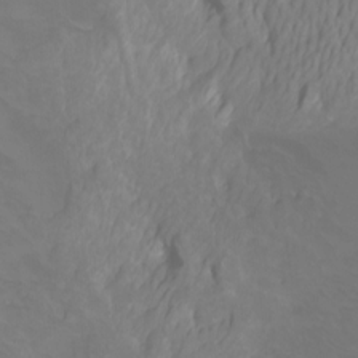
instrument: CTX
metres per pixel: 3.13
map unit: Htu
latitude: -6.1983
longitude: -71.4615
